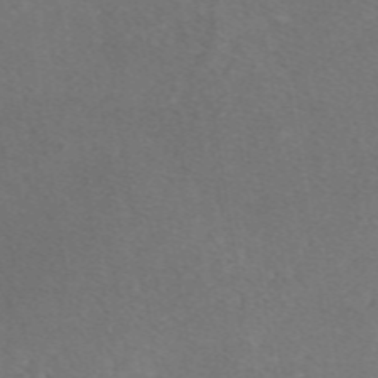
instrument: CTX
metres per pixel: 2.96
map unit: eAb
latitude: 47.8395
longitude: 111.1242
